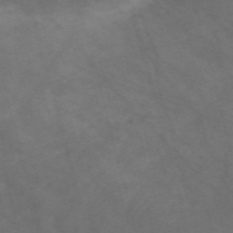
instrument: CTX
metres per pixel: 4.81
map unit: Nve
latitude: -58.9541
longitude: 58.8219
